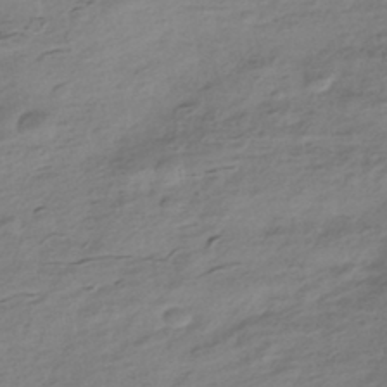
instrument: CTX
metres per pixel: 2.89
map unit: HNhu
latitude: -41.6911
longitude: 99.0108
